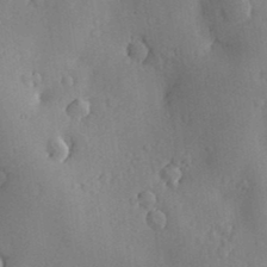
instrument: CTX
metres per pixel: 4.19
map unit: Nve
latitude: -7.7855
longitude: 174.8219
